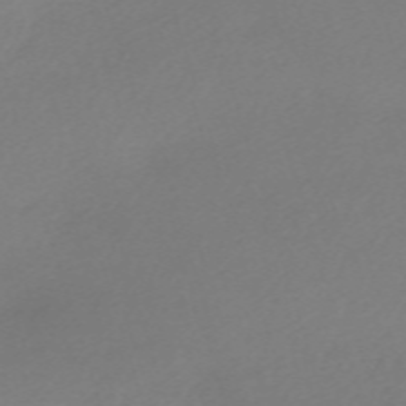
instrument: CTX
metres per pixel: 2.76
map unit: eHh
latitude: -62.2928
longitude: 52.8974
